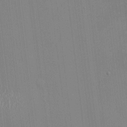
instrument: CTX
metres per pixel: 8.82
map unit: HNhu
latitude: -1.1998
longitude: -6.8758
